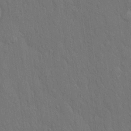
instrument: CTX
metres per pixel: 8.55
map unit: Hto
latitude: 16.3845
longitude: -57.9528
